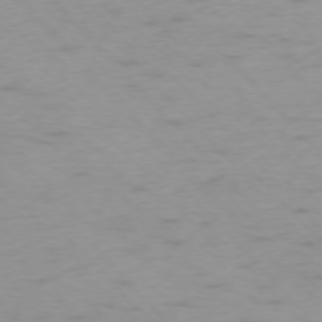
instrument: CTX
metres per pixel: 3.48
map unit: Ap
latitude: -76.1984
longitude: -65.4804
